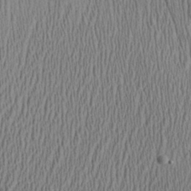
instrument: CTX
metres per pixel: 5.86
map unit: Aa
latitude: 28.5923
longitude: -137.7828
